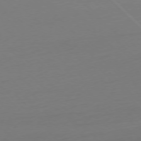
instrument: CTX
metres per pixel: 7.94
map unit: Ap
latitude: -77.3888
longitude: -68.6491
